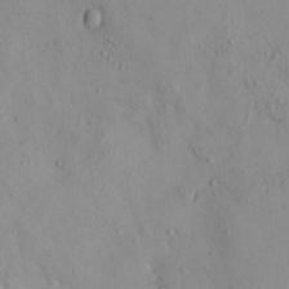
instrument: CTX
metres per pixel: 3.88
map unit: eHh
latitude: -0.5007
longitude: 18.0661
